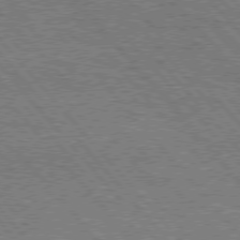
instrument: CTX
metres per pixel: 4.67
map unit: Hpe
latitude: 76.1955
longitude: -137.6883
